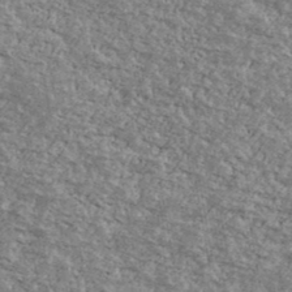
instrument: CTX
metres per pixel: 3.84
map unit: Ave
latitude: 40.6868
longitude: -108.5923
